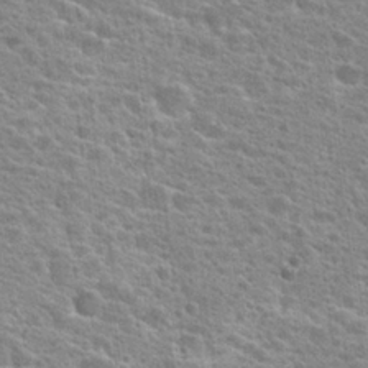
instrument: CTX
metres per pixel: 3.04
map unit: Hto
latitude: 24.5923
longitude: -47.9717
